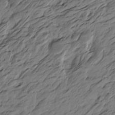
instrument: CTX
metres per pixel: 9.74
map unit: Htu
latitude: -6.0283
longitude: -179.0648
